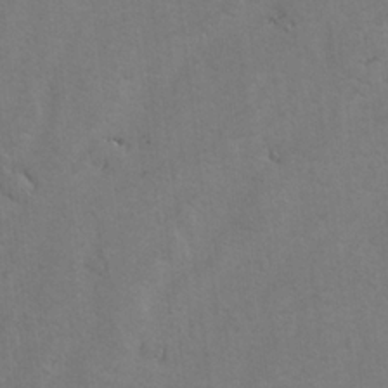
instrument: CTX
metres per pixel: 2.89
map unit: lAvf
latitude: -5.6344
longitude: -114.0822
